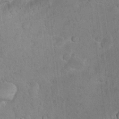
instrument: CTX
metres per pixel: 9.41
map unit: eHh
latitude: 22.2145
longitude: -58.7624
